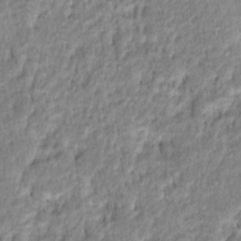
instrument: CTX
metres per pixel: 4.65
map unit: Hto
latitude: 16.2712
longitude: -40.2900
